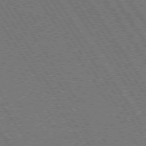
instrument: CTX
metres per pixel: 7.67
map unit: Hpe
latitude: 73.7261
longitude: -141.4048
